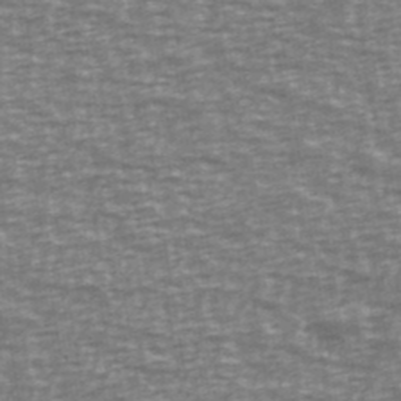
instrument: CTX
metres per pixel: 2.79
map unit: Ave
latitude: 40.1010
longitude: -113.2915
